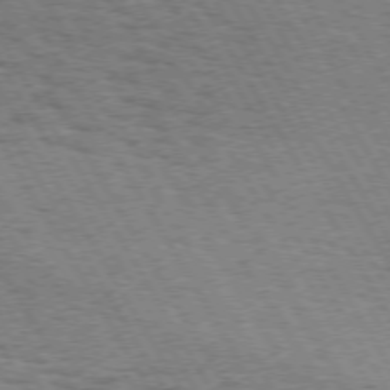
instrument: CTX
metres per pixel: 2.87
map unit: Hpe
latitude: 73.2915
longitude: -142.9325
